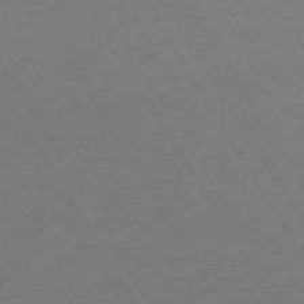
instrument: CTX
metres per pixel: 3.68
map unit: Hpe
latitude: -72.6329
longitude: 9.5588
